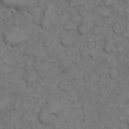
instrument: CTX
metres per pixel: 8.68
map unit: eHh
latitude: 6.3089
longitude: -64.8758
